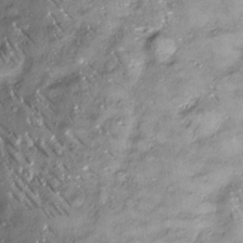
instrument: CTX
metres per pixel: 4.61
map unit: Htu
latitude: -4.6329
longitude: 159.3888
